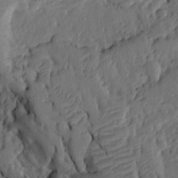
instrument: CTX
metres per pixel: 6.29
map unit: Ht
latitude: 10.3278
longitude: -77.6127
